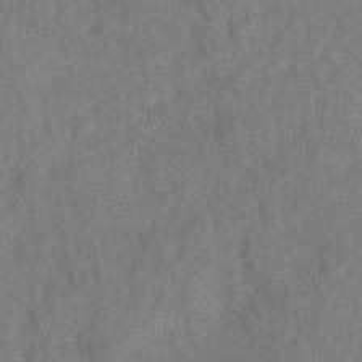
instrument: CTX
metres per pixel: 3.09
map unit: HNhu
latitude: -28.3306
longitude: 73.0864
